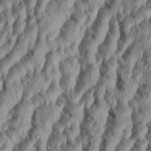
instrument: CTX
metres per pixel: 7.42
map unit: Aa
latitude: 34.3656
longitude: -136.7813
